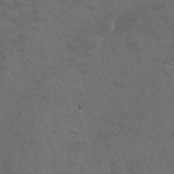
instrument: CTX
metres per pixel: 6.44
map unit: Hto
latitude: -7.5021
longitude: -35.9906
